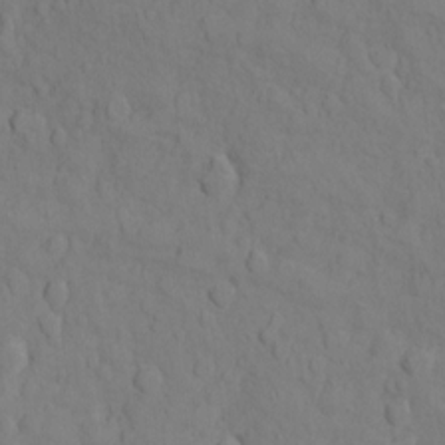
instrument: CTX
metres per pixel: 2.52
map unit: Ht
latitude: 11.2348
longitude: -33.4426
